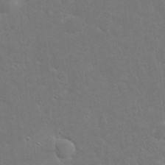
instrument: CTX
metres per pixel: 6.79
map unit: eHh
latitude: 24.0444
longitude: -72.1200
